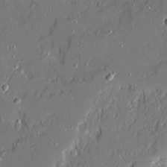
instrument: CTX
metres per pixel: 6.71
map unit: Ave
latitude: 20.8947
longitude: -128.3467
